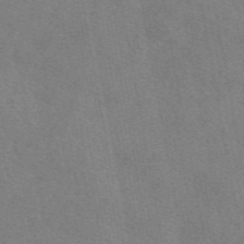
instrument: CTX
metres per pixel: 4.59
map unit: eAb
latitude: 50.8380
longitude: 115.6344
